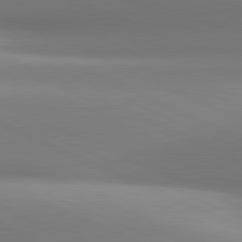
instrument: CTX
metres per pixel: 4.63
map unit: lApd
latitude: 81.3671
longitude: 143.3887
